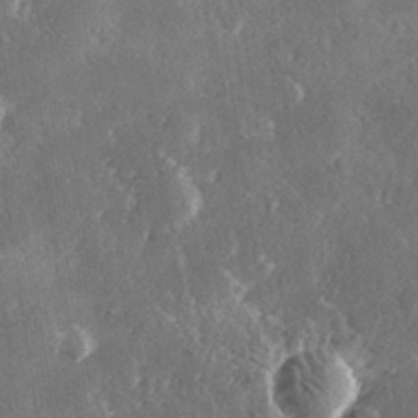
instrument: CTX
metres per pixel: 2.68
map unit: lHvf
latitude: 31.5371
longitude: -91.8016
